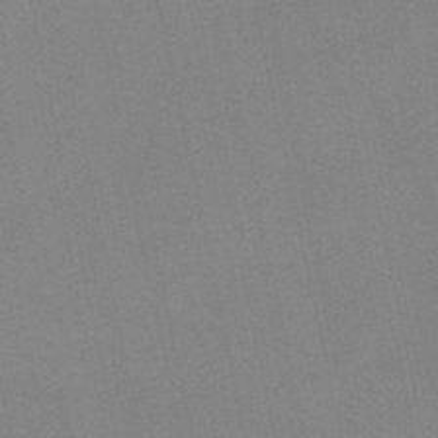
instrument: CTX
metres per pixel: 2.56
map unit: HNb
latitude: -45.6344
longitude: -41.5371
